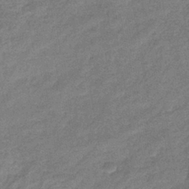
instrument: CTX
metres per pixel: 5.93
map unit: eHb
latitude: -37.9745
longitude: 80.2362
